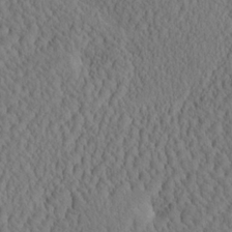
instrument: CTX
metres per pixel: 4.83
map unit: eHh
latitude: -3.1998
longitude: 15.3510
